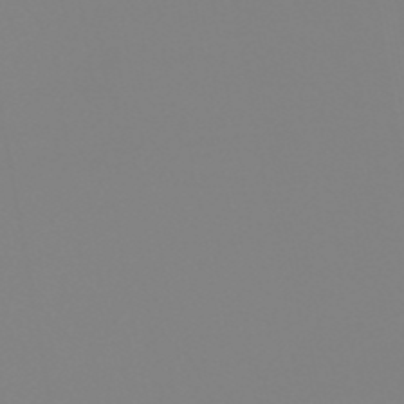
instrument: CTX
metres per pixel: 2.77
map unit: lHb
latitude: -49.4644
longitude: 74.6519
